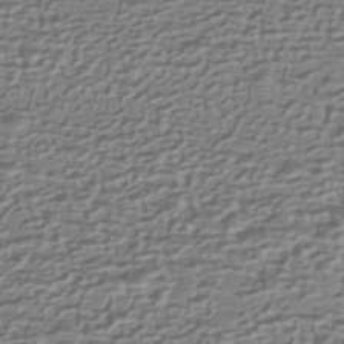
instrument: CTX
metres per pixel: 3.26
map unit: HNhu
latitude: -42.9919
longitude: 100.0661
